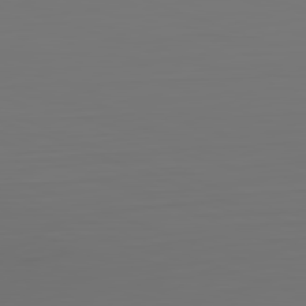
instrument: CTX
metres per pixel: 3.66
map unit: Hpe
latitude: -82.5385
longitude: 8.2172
